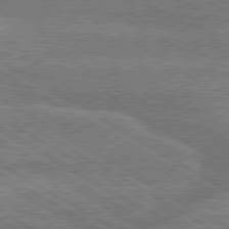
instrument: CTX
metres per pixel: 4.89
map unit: lApd
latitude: 79.7639
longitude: -134.1200
